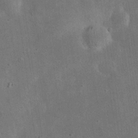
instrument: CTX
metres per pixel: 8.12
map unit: eHh
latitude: 24.6868
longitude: -68.4223
